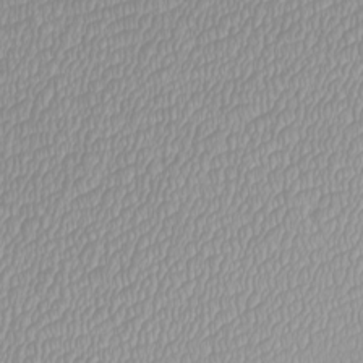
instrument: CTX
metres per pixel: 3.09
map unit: Htu
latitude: -5.9556
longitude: -73.5183
